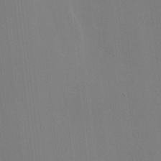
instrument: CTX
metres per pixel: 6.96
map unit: HNhu
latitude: 4.4790
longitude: 6.5196
